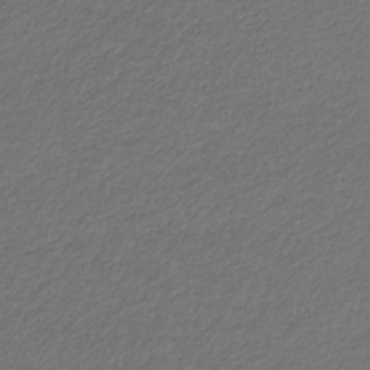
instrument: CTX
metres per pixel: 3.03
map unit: eHb
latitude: -32.8786
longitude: 70.0472
